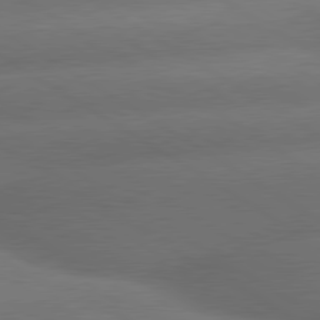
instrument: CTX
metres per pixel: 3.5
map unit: lApd
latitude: 79.9339
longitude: -154.8569
